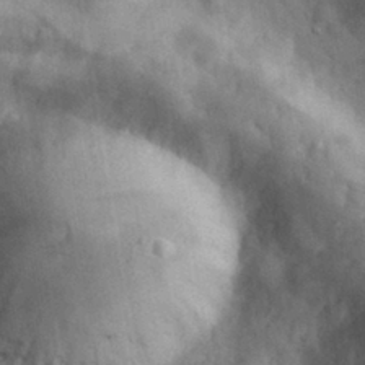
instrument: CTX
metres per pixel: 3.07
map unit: eHh
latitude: 30.6302
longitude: -70.5357
